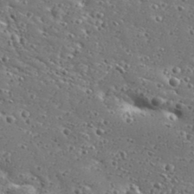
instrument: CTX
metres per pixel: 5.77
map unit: Aa
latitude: 32.5735
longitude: -134.1200
